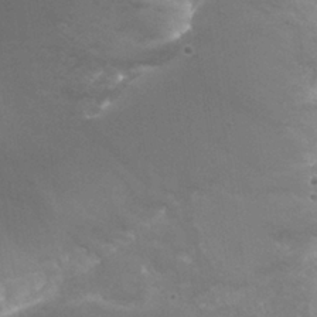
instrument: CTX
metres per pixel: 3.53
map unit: Nhu
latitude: 26.4790
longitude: -50.3089
